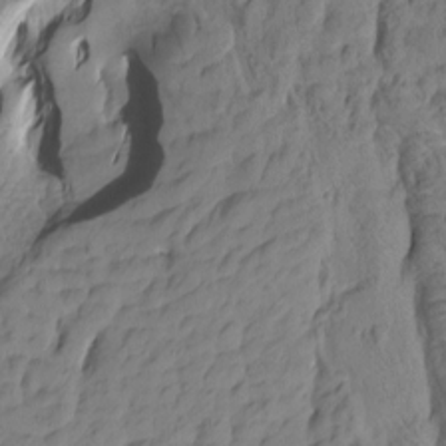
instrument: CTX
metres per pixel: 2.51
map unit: Htu
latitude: -2.0283
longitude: -175.1592
